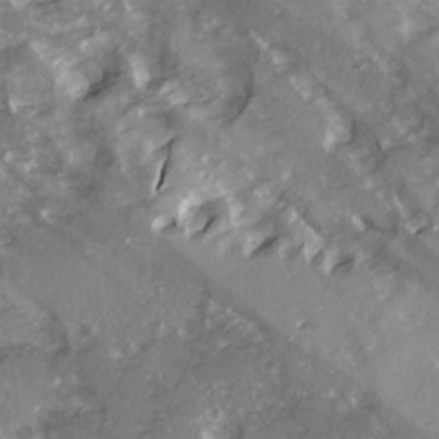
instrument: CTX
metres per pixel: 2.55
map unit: Ave
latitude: 15.0081
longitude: -131.2537
